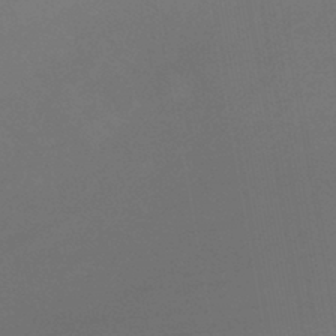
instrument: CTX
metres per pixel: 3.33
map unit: lHb
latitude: -43.4076
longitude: 75.4077
